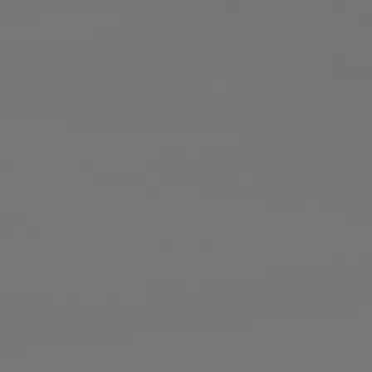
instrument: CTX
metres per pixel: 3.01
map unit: lApd
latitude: 81.1403
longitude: -152.2901
